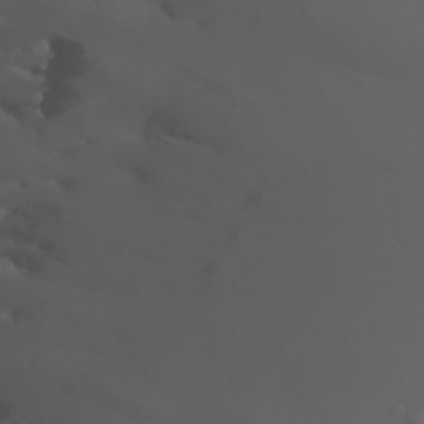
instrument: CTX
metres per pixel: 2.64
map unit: Aa
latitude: 24.1955
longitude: -127.3293
